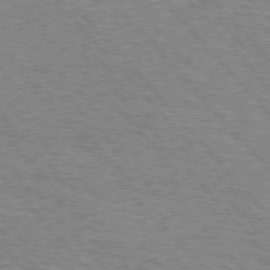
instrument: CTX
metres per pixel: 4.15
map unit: lApd
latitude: 75.7261
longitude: -75.9528
